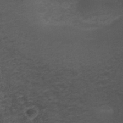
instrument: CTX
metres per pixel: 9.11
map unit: ANa
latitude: 39.2537
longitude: 22.8408
